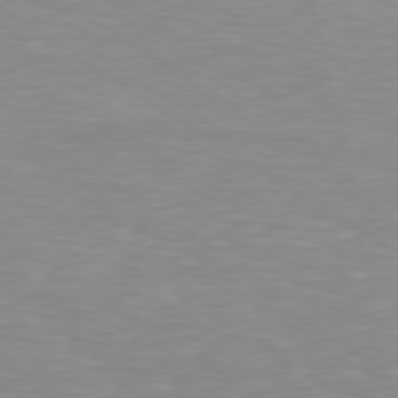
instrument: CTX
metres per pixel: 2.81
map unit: lApd
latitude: 79.1026
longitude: -88.2523
